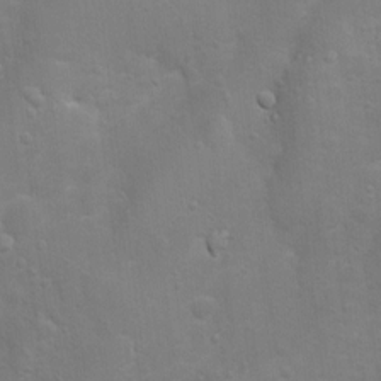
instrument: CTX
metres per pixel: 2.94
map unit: Nhu
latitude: 5.1781
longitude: -24.6112
